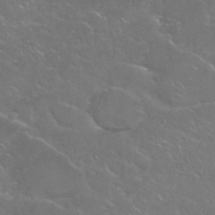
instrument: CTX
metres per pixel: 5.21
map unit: Nhu
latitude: 28.6868
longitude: -60.4601
